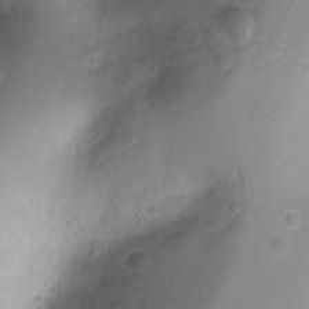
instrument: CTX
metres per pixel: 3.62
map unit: Ht
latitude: -1.9367
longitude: -29.5560
